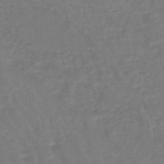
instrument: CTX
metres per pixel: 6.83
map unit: eHb
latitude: -45.8989
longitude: 80.0472
